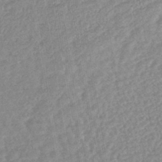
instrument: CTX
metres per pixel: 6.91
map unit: lHb
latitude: -43.2942
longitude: 79.7477
